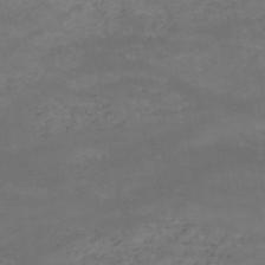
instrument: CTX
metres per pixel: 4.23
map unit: HNb
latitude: -51.2943
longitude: -39.8394
